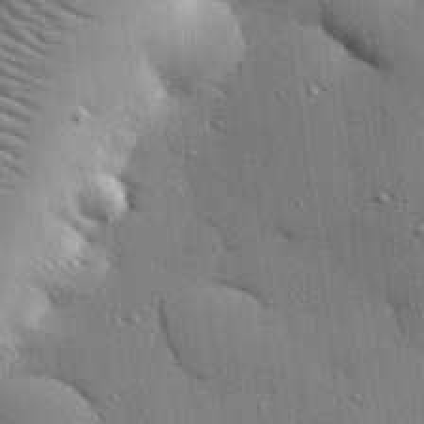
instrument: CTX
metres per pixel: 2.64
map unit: eHh
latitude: 23.4615
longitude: -89.4049
